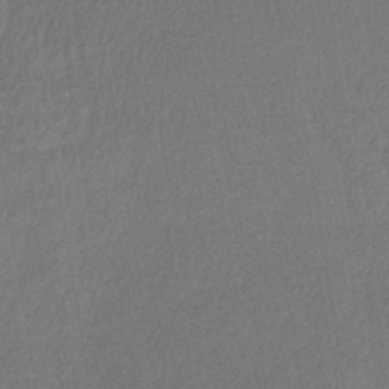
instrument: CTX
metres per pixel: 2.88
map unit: lHb
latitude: -39.6155
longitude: 72.7652
